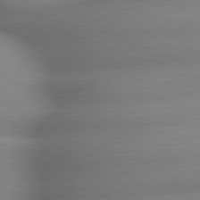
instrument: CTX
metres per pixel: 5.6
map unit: lApd
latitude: 79.5182
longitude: -163.4427
